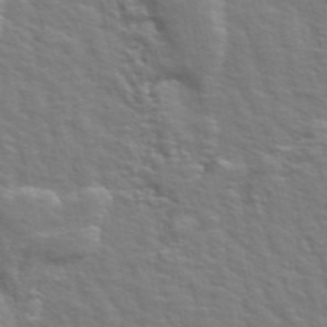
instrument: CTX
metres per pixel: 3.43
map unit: ANa
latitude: 48.0444
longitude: -76.6301
